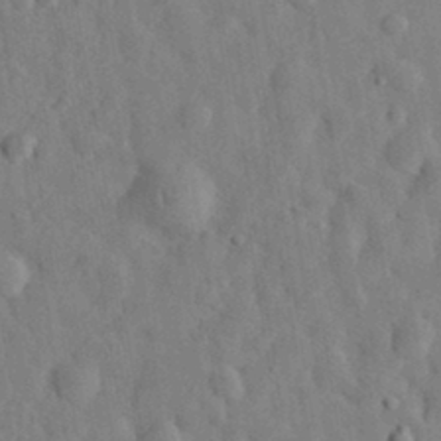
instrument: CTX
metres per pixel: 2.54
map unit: eHh
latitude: 32.3656
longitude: -74.5168
